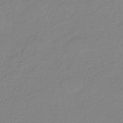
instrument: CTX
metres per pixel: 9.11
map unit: eHb
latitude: -44.5763
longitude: 86.3684
